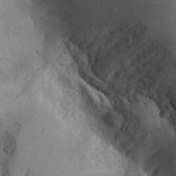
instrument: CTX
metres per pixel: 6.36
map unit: Aa
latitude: 29.1214
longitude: -131.2159
